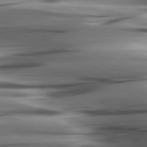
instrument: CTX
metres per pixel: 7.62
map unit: lApd
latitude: 80.5357
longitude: -122.1956
